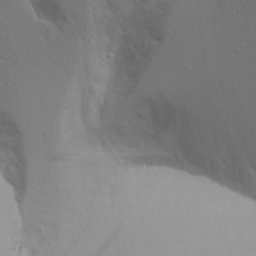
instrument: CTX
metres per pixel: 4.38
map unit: Aa
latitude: 17.6127
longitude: -144.8002
